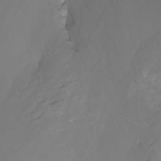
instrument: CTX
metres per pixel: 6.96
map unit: Htu
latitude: -5.0486
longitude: -77.2159
